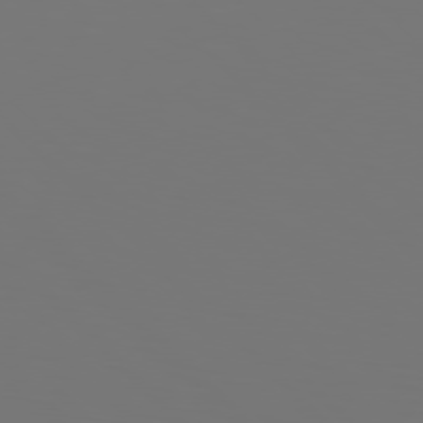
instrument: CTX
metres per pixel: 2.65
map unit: Hpe
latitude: 77.1025
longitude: -164.4034
